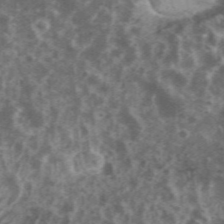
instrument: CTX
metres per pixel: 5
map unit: eHh
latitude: 34.8569
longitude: -59.9150
